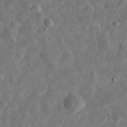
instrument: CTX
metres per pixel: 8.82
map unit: eHh
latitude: 32.8002
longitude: -77.2537
